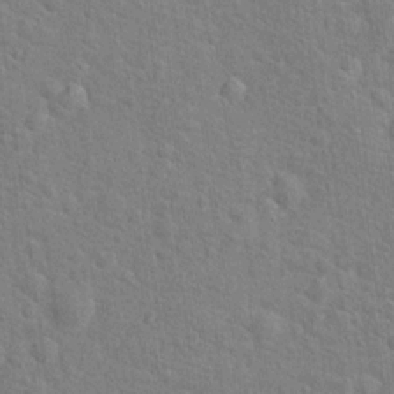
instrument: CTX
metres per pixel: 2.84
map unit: Hto
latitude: 17.0081
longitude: -42.8569
